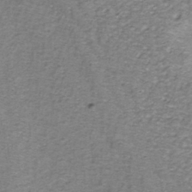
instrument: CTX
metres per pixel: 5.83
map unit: ANa
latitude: -36.1227
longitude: 95.2753
